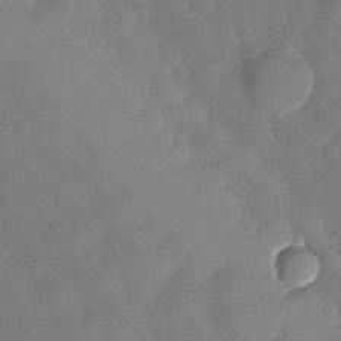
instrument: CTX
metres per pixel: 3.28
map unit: Nhu
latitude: -27.2942
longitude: -57.8205
